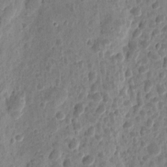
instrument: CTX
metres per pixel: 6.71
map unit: eHh
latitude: 9.5182
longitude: -73.8395
